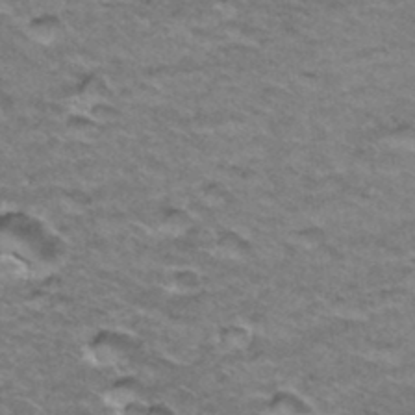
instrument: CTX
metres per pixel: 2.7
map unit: Hto
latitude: 36.1200
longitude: -42.7057
